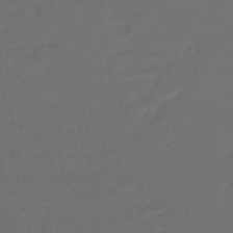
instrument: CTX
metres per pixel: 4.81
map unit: eHb
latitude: -47.8611
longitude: 86.8975
